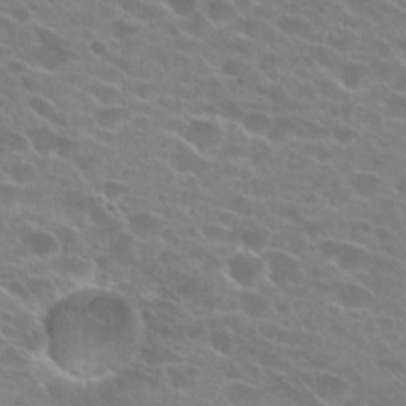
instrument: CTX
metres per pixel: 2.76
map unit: Hto
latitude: 24.4223
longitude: -43.7261
